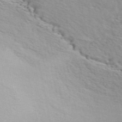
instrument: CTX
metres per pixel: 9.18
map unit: ANa
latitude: 49.4048
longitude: -72.8002
